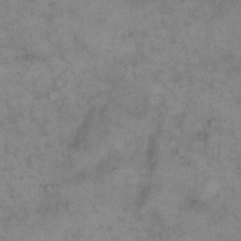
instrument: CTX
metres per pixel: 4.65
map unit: eHh
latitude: 15.4427
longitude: -65.9906
